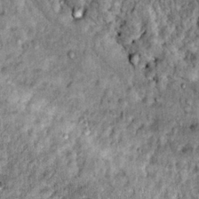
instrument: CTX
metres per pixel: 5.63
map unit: Hto
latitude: 14.7625
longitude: -35.5560
